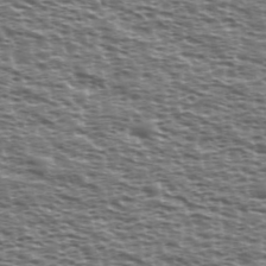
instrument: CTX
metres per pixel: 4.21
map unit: Ave
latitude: 38.1956
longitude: -112.4412
